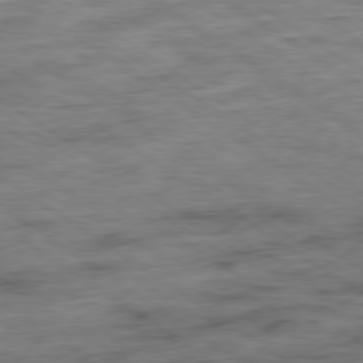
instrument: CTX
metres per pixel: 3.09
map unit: Ap
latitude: -79.7477
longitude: -49.0836
